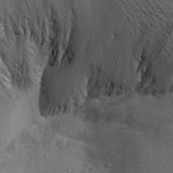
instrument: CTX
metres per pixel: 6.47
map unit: Aa
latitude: 22.7813
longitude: -144.5734
